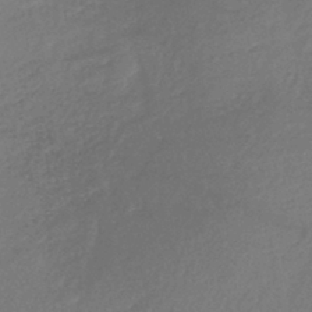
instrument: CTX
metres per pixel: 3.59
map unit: lHb
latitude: -40.7463
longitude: 72.6707
